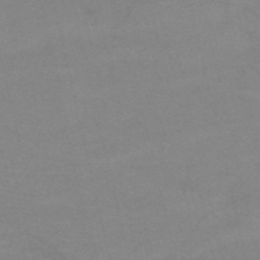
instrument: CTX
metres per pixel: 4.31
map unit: HNb
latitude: -53.0108
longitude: -45.6694
